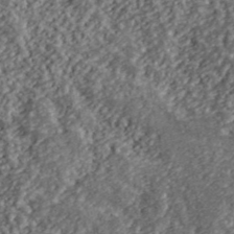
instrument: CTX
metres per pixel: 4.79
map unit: lHvf
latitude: 40.4223
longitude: -87.9717
